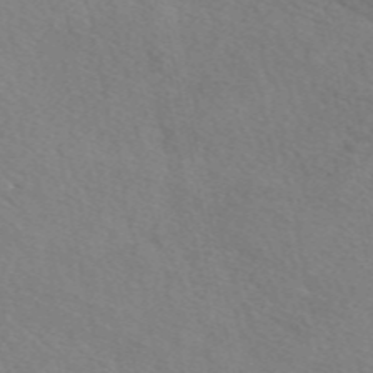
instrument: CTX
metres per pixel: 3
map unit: eAb
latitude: 49.6505
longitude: 117.3887
